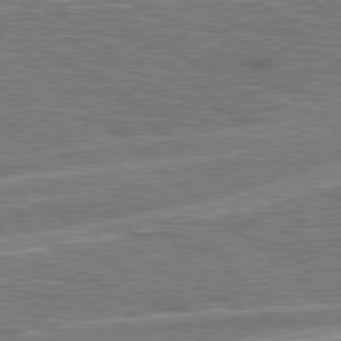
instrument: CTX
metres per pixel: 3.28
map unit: Hpe
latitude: 78.3656
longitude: -157.7827
